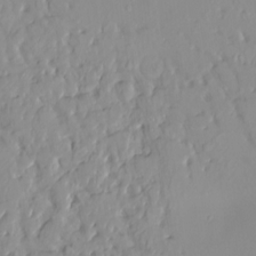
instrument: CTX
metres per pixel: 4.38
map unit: HNhu
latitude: 2.1389
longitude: 7.8989
